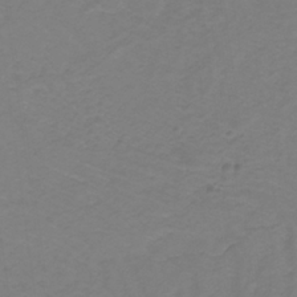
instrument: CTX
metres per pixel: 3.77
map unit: lHb
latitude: -30.9352
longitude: 64.8975
